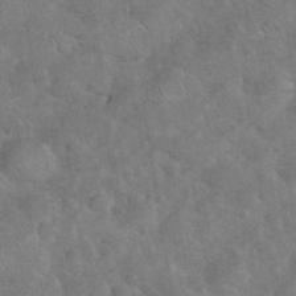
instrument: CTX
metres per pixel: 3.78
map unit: eHh
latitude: 37.3293
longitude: -64.6301
